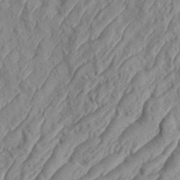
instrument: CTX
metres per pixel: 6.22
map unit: eHh
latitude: 36.5924
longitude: -137.3293
